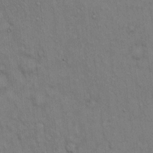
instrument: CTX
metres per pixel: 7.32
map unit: Hto
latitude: 13.5749
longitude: -60.4412
